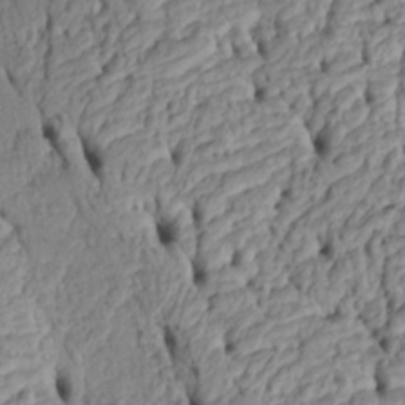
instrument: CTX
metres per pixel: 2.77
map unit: Htu
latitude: -5.4076
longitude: 152.9163
